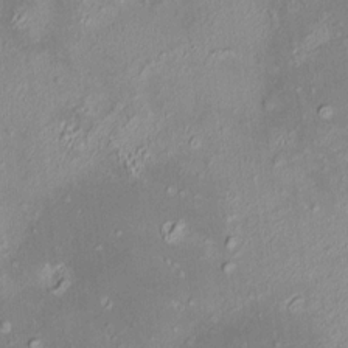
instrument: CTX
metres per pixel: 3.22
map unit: HNhu
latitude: 5.8205
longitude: 7.6910
